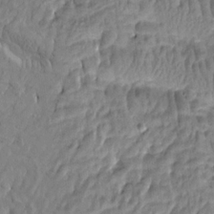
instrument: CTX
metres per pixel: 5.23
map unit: Htu
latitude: -5.0675
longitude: 178.1417
